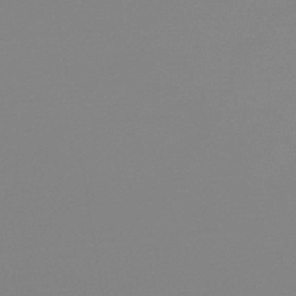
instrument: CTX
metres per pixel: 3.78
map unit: lHb
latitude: -45.0864
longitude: 64.3307
